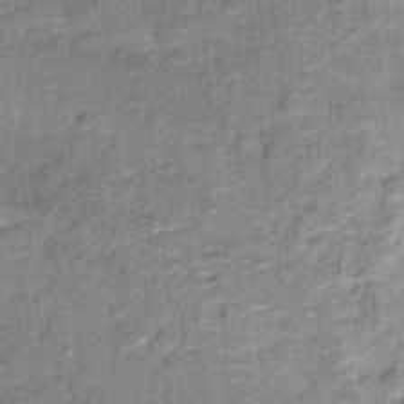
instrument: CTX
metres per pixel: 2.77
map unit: Ht
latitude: 8.4979
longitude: -38.0444
